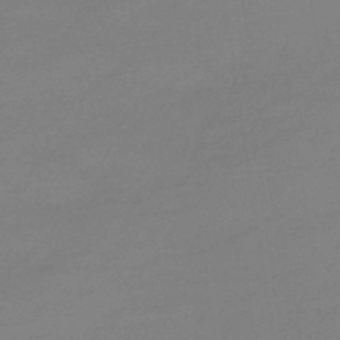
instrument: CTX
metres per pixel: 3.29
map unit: eHb
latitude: -45.1998
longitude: 86.5952
